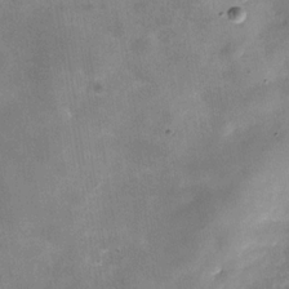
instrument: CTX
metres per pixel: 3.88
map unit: Hve
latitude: -31.7477
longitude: 94.0661
